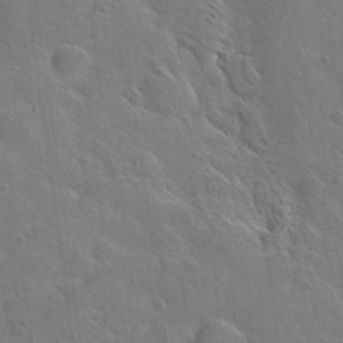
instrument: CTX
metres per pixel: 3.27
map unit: Hto
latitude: 20.2145
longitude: -49.6127
